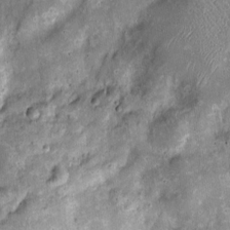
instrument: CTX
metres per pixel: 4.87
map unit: Htu
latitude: -8.0661
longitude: 145.9367
